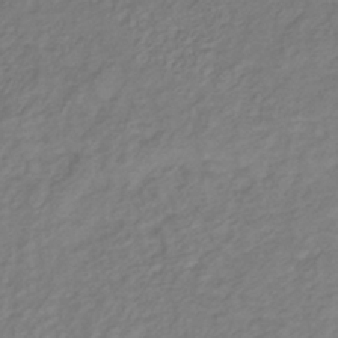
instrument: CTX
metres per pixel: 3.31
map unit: lHb
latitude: -37.1809
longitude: 70.3306
